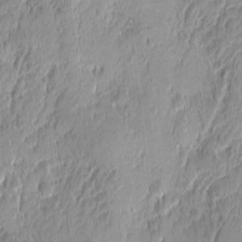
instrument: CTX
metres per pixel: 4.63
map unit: Ave
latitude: -10.4251
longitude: -119.9339
